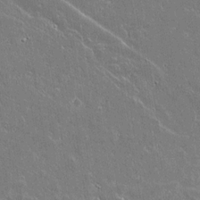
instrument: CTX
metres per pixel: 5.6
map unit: lAvf
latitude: 15.4049
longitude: -128.0444
